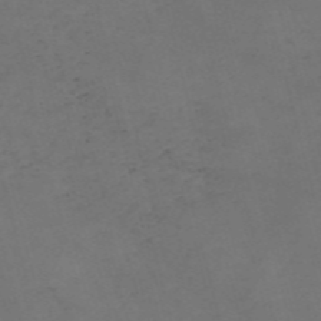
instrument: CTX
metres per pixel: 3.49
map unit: Nve
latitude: -57.5210
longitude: 52.9163
